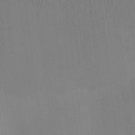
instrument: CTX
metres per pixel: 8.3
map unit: eHh
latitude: -3.6910
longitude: 16.5385
